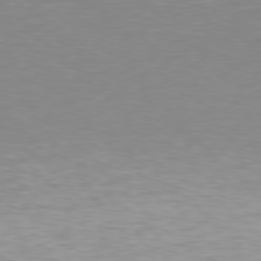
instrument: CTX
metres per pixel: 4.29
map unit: Hpe
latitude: 77.7260
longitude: -162.0255
